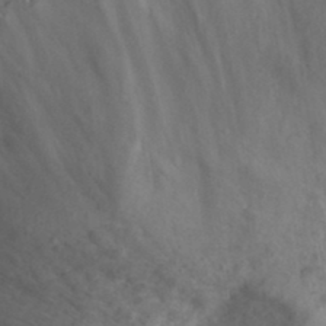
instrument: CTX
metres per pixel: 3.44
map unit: Hto
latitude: 35.0080
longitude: -44.8191
